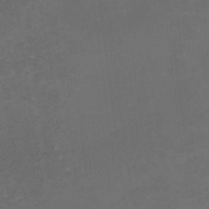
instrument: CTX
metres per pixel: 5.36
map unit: eHh
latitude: -1.7667
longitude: -79.1592
